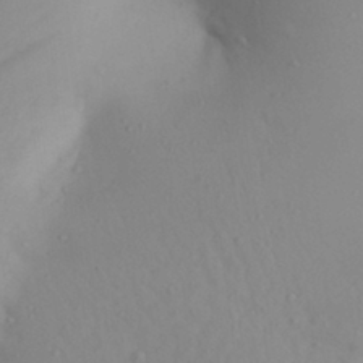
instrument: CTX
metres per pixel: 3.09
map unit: Aa
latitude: 27.1970
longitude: -147.8773
